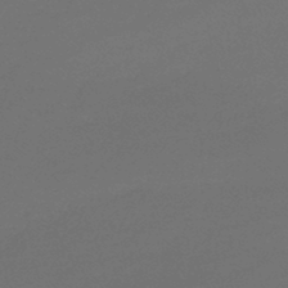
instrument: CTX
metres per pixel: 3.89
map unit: lHb
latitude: -43.3131
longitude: 75.2565
